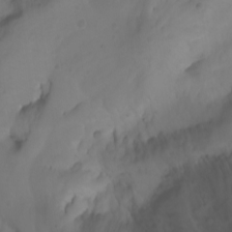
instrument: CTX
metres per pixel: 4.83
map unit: Nhu
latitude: -3.8989
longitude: -74.4790
